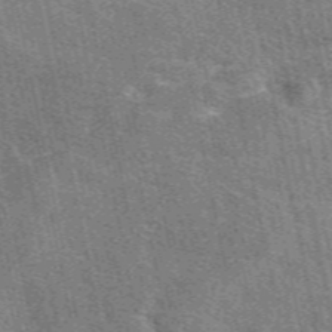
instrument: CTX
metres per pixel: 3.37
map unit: eAb
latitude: 50.7246
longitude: 113.4455
